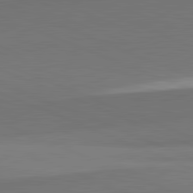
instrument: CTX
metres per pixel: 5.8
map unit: lApd
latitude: 82.0633
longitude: 150.3306
